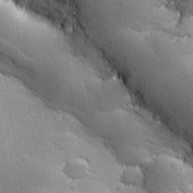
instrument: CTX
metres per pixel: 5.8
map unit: lHvf
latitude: 27.9528
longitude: 141.3698
